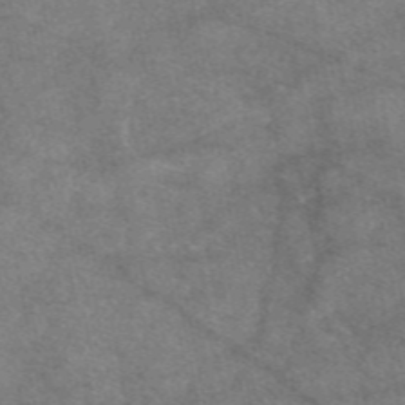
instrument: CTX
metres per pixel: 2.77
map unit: eAb
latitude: 47.3482
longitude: 123.3510
